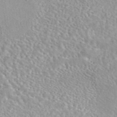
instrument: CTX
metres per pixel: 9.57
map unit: eAb
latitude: 44.5168
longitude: 115.1431
